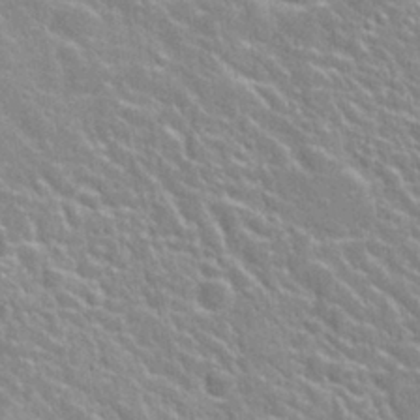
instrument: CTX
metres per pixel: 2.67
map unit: Nhu
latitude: 28.3089
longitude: -51.7827
